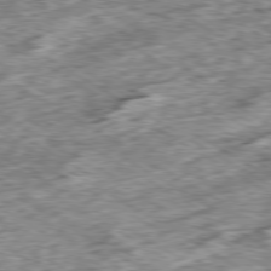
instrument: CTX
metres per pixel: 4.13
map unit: Ap
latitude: -79.9178
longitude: -84.0255
